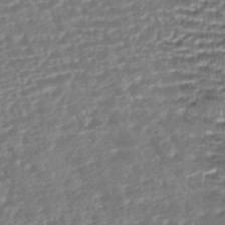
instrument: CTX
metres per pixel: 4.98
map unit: HNhu
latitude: -46.6518
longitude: 105.4832
